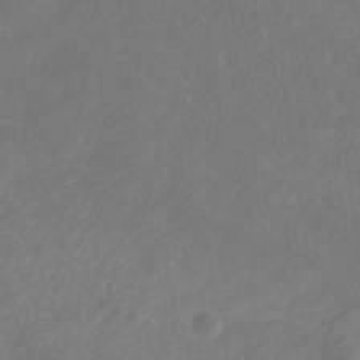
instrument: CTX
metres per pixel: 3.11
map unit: eHb
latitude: -30.9352
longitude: 67.8044
